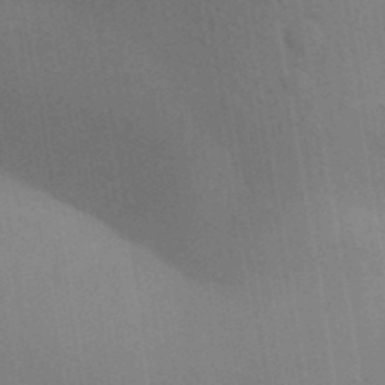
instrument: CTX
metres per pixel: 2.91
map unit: Aa
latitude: 31.3671
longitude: -145.7449
